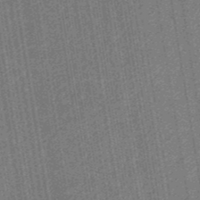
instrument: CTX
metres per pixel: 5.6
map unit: eHb
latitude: -30.5762
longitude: 70.5763
